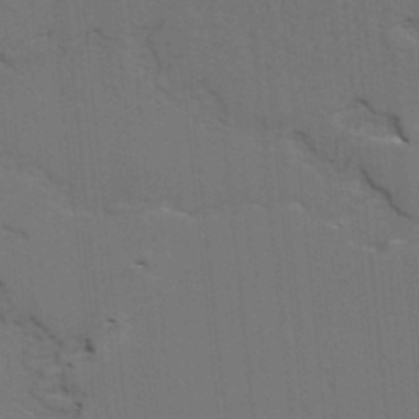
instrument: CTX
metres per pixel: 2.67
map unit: lAvf
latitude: 25.9717
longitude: -111.9150
